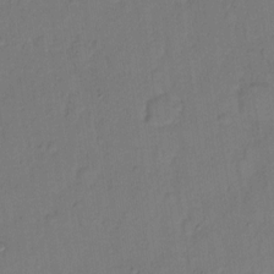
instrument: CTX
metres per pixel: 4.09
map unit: Hto
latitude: 7.9528
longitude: -61.2537
